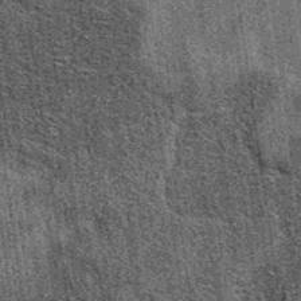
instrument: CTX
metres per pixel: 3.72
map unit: eAb
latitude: 36.9325
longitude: 107.6533
